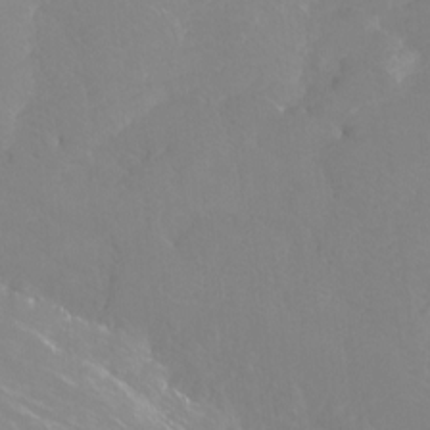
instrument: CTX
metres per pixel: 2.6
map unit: Htu
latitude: -7.4454
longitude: -48.1200
